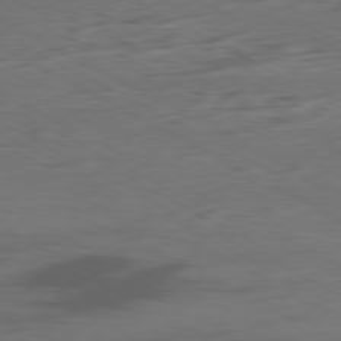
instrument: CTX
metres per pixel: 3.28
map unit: Ap
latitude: -80.8597
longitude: -61.9717
